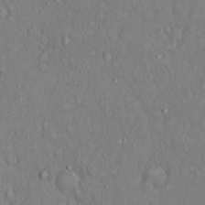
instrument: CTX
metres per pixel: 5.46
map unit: Hto
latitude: 18.5545
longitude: -60.4034
